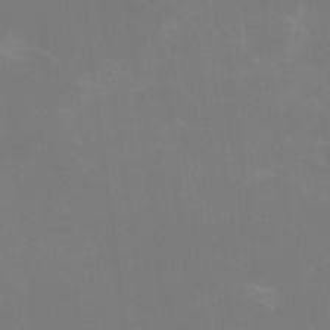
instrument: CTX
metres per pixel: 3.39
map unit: Nhu
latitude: -11.2565
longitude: -40.4034
